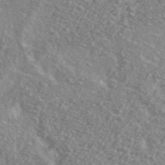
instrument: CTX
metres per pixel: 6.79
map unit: Ave
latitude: 39.2537
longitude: -109.3670
